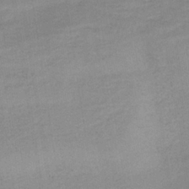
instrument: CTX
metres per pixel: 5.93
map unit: lHb
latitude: -34.8408
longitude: 65.1242
